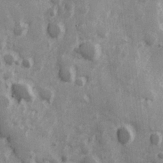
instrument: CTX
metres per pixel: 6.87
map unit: Hve
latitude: 25.5560
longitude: 147.0297
